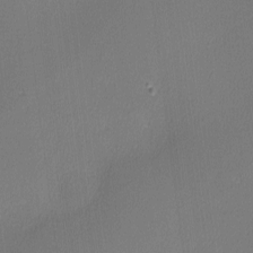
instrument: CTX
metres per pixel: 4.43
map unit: lHvf
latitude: -11.4643
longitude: -99.0080
